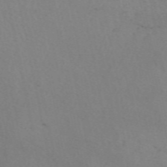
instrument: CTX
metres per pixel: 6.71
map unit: eAb
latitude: 50.8758
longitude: 108.0283
